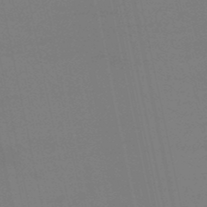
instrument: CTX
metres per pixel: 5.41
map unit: lHb
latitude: -49.5210
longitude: 75.5211
